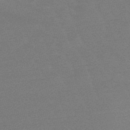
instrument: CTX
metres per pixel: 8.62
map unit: lHb
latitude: -48.9731
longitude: 83.2376
